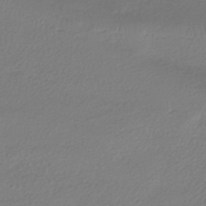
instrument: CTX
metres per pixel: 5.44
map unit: HNhu
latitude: -41.3509
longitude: 94.0094
